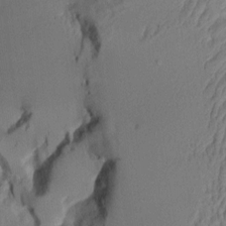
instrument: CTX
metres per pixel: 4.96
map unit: Aa
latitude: 7.8205
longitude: -128.1200
